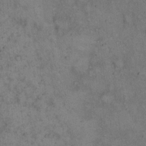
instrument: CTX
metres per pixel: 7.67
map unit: eHh
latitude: 16.5735
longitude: -62.0255
